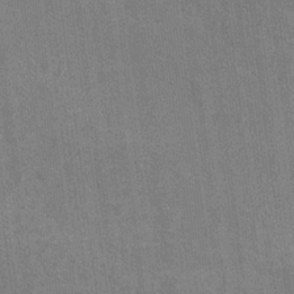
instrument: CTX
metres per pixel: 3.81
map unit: Nhu
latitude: 17.0081
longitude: -33.7639
